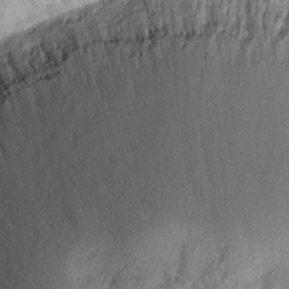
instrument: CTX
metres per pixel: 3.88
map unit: eHh
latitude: 13.4993
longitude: -71.7638
